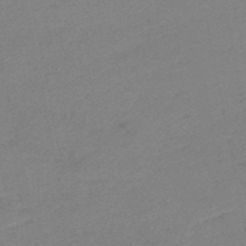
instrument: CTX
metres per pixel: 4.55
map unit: eHb
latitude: -48.5574
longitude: 86.5763
